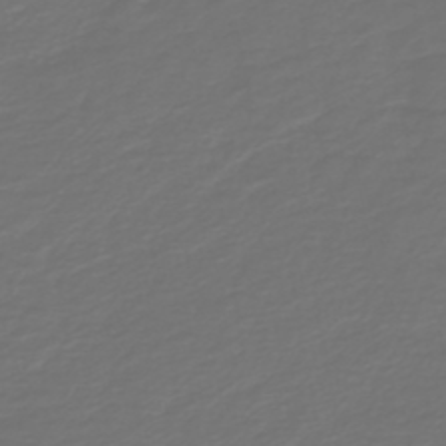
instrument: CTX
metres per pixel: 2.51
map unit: HNb
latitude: -47.5021
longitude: 54.9353
